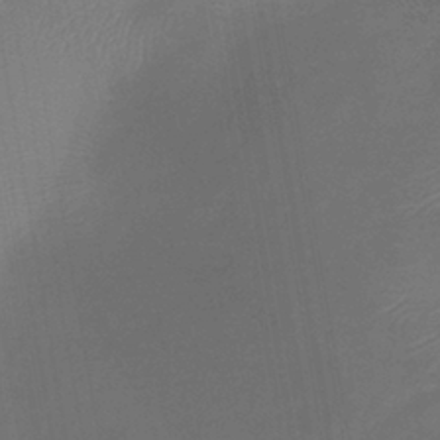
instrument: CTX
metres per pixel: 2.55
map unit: lHb
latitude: -40.7841
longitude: 77.7289
